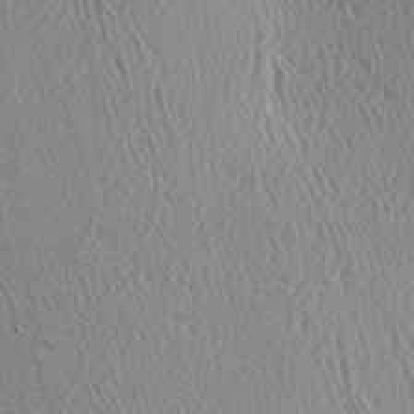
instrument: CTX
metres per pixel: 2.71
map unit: Hve
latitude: 2.8002
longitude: -124.6112
